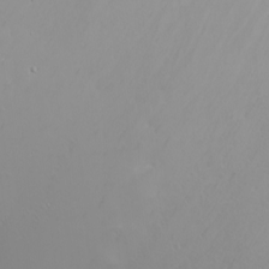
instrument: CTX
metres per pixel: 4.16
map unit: Nhu
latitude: -6.0850
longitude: -90.8002
